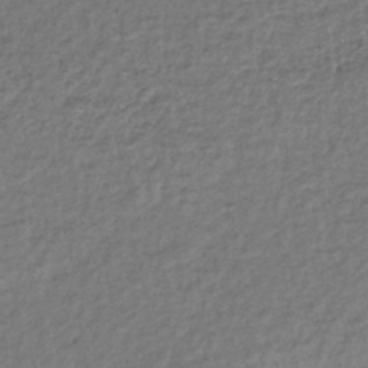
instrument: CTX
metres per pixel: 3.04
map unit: lHb
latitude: -40.9730
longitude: 70.5196
